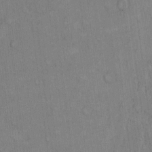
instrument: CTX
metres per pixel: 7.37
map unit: Hto
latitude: 8.6113
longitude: -60.8002
